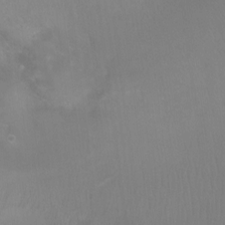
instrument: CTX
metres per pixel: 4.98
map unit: Ht
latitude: -7.2187
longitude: -34.3845
